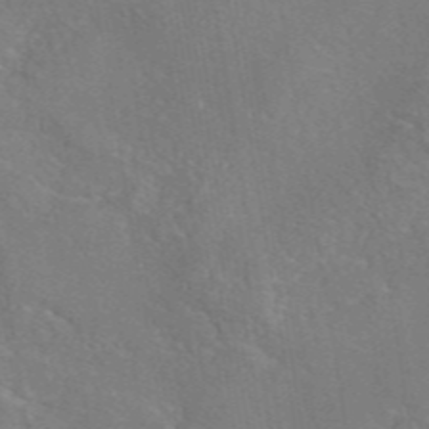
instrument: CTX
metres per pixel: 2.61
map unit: eAb
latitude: 45.6883
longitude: 109.5966
